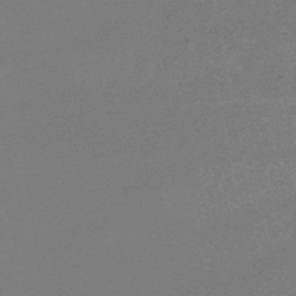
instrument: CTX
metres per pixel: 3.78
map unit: eHb
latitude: -49.1620
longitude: 86.2362
